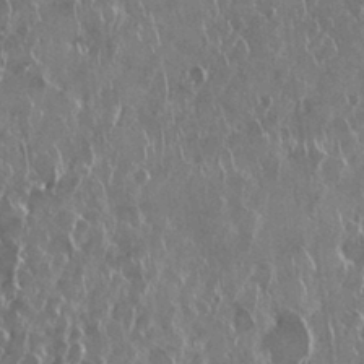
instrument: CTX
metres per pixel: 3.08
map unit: Nhu
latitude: 29.0269
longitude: -62.4790
